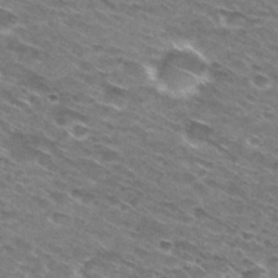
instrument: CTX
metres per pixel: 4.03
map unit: Hto
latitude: 30.5168
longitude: -46.2712
